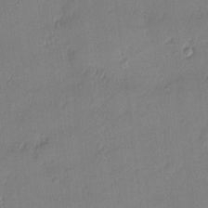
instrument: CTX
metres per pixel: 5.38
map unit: eHh
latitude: 3.5182
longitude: -75.5371
